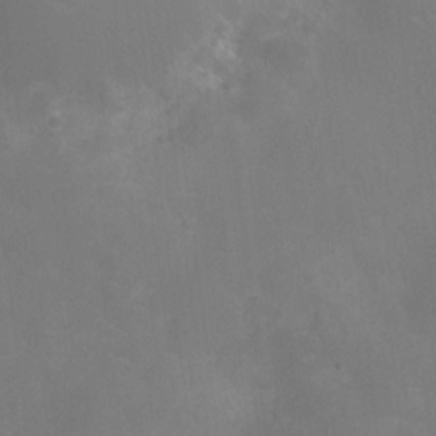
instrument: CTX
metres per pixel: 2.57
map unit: Ht
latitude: -10.9542
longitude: -24.0255
